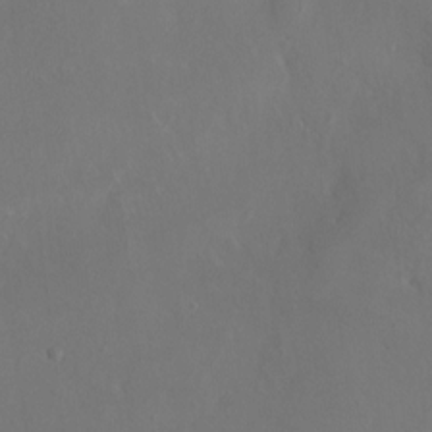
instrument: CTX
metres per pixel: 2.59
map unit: HNhu
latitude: 7.0836
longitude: -6.4601
